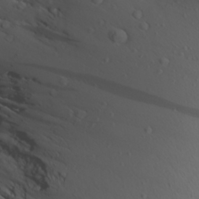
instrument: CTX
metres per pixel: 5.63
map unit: Aa
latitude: 24.2522
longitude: -144.4601
